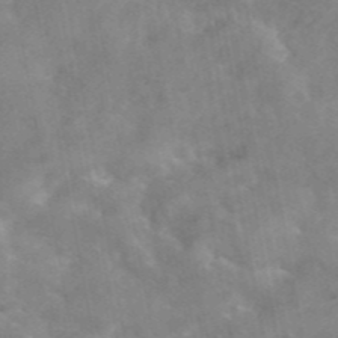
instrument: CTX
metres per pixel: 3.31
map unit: eAb
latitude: 45.2915
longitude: 125.8611
